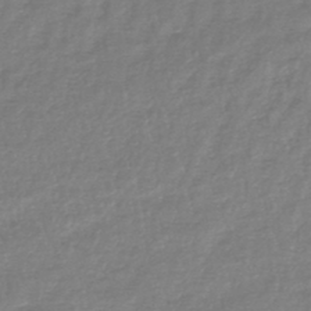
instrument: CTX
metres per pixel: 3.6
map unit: lHb
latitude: -41.5210
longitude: 70.6896
